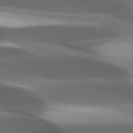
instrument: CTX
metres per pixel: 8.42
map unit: lApd
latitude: 73.5749
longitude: -52.5735
